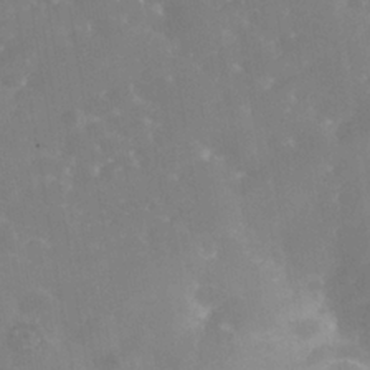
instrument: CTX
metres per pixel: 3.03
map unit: Nhe
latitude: -38.2173
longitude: -117.4804
